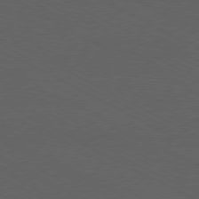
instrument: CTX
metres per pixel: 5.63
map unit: Ap
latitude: -77.4265
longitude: -75.2348
